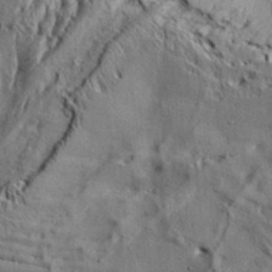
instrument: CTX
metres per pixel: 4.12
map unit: Aa
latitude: 32.9892
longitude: -136.5735
